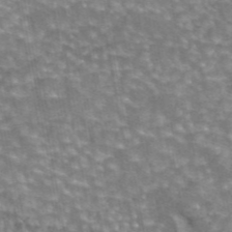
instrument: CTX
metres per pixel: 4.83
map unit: eAb
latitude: 44.5546
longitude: 105.7666
